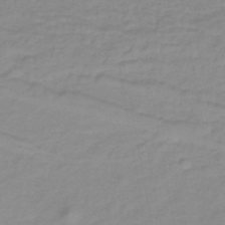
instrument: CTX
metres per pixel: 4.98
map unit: lHb
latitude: -41.3698
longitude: 63.1620
